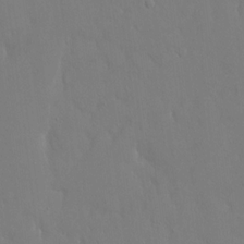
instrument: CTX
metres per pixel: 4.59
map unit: eHh
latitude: 15.4238
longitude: -71.4048
